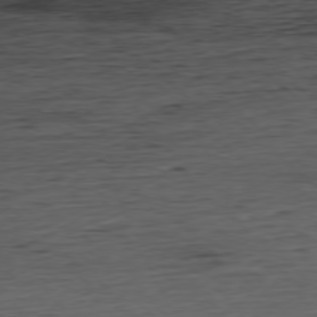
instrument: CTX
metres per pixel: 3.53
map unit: Hpe
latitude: -77.6911
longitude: 12.3117
